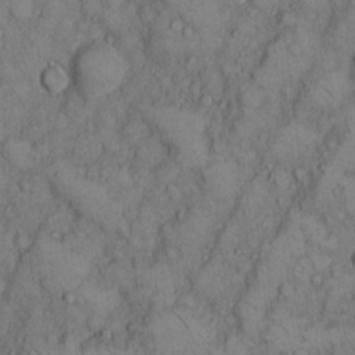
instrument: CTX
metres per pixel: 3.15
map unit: Hto
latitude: 8.8380
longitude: -59.5560
